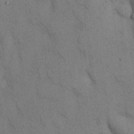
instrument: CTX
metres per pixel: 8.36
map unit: Nhu
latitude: 28.8569
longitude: -71.7261
